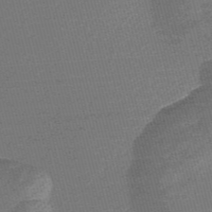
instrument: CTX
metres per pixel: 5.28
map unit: Nve
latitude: -56.5574
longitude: 61.5777
